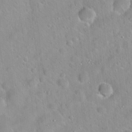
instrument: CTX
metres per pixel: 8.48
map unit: Hto
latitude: 20.5735
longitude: -53.3482
